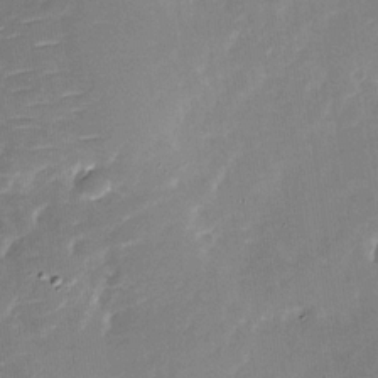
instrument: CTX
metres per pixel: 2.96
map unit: Nhu
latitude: -27.8233
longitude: -78.1389
